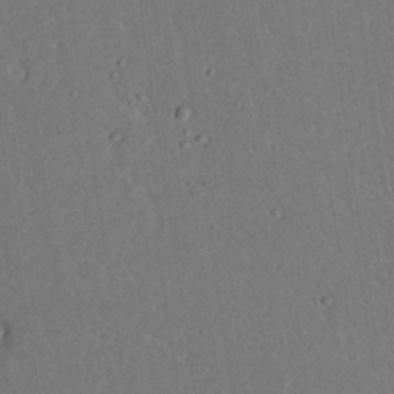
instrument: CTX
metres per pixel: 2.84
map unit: Nhu
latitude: 24.0633
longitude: -72.9136
